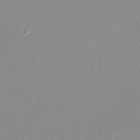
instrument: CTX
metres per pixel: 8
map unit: eHh
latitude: -8.8786
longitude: -70.2144
